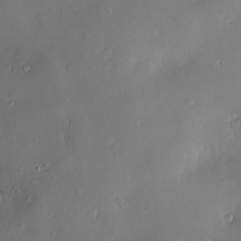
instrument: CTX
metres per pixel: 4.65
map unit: Hve
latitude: -10.0094
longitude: 174.8974
